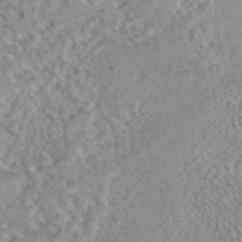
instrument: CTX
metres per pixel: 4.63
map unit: eAb
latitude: 44.1389
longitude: 108.7085
